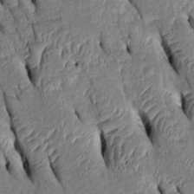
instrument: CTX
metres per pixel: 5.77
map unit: Htu
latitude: 1.2915
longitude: 149.1431
